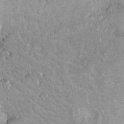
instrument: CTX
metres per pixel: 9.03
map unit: Hto
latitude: 8.8947
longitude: -31.6883
